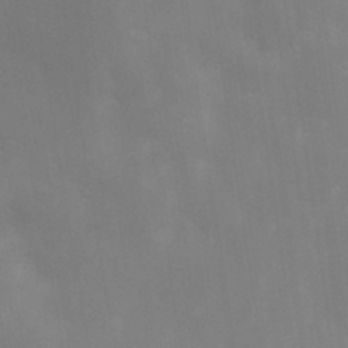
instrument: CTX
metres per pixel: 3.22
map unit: Hve
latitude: -10.2362
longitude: 174.1983
